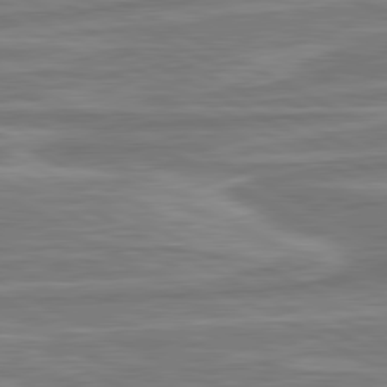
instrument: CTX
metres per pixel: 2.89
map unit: lApd
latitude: 81.0836
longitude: -173.5560
